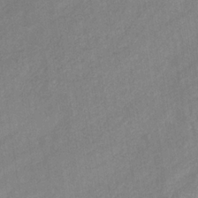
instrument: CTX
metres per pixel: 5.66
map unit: eHb
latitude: -31.8611
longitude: 71.6155
